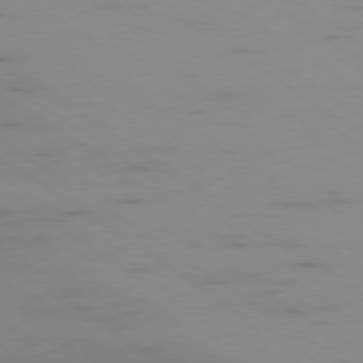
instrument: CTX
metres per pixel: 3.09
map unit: Ap
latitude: -79.8611
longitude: -58.5357
